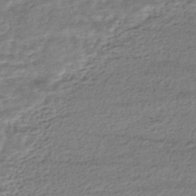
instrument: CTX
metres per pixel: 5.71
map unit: HNhu
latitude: -43.8611
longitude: 105.8233
